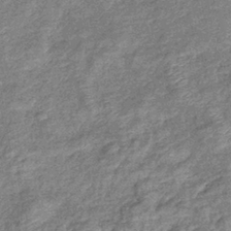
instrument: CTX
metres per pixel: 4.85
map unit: eHb
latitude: -39.4644
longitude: 81.0487
